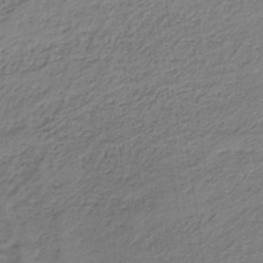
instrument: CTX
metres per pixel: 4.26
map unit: HNb
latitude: -35.4265
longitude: 57.7288
